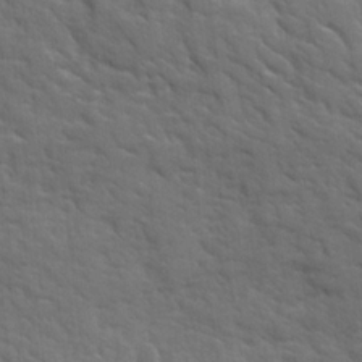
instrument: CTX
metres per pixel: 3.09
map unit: Ave
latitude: 15.9528
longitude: -131.6694
